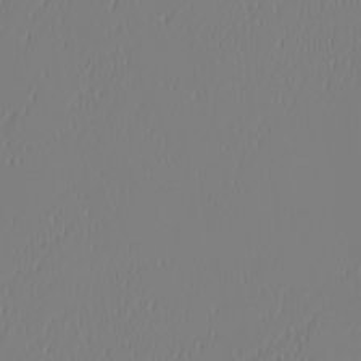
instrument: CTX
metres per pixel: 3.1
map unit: Nhu
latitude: -6.7463
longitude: -82.2522
